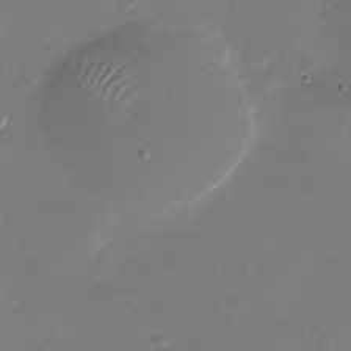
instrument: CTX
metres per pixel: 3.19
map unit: Nhu
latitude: -28.5007
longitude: -66.1199
